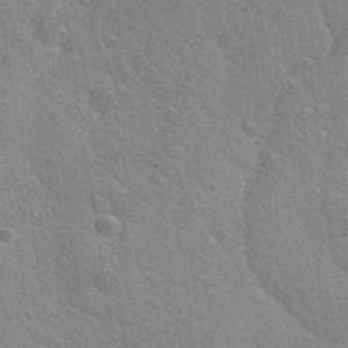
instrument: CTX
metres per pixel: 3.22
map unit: Hto
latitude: 34.2900
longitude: -39.6883
